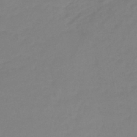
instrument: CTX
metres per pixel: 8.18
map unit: eHb
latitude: -45.6155
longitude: 85.7477
